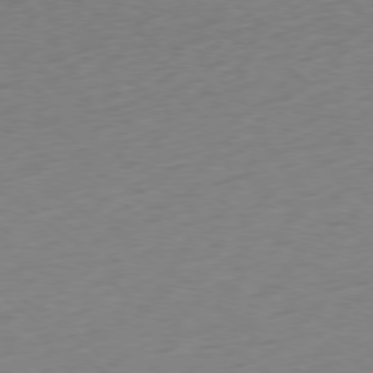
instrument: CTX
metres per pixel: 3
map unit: Ap
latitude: -78.4062
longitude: -68.9136
